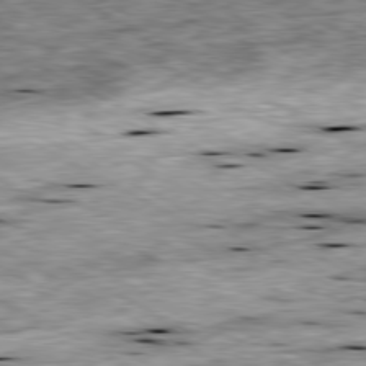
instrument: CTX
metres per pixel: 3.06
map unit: Ap
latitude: -80.6330
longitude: -89.1404
